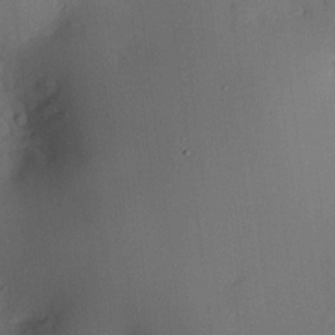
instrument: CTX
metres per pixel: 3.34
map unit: HNhu
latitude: 9.8395
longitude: 16.0094
